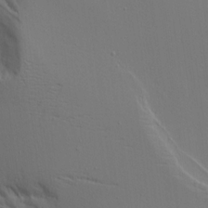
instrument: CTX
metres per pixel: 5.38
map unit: Aa
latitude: 17.6127
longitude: -124.6868
